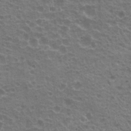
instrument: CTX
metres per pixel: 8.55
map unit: Hto
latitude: 20.0444
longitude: -31.9717
